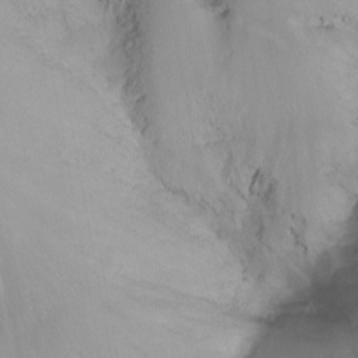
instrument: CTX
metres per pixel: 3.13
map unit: Nhu
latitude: -13.5399
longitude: -66.3656
